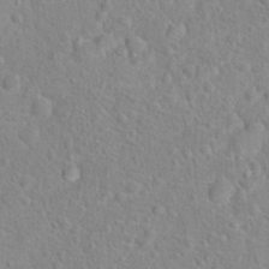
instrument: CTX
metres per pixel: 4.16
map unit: Hto
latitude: 16.6302
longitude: -41.8394
